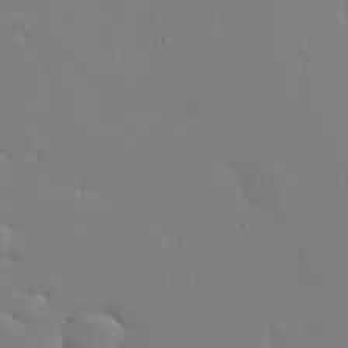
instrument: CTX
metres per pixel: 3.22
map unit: HNhu
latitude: 10.0822
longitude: 15.5777
